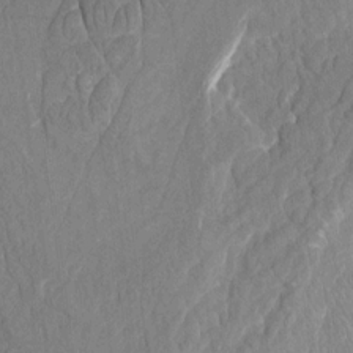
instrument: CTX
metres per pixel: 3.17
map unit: HNhu
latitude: 8.2334
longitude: -5.3293
